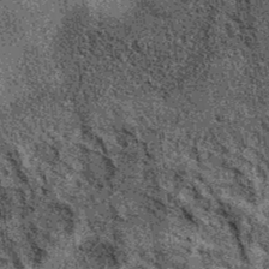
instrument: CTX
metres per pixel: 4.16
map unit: eAb
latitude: 36.7246
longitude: 107.7855
